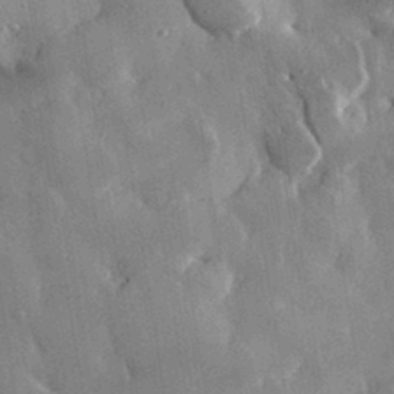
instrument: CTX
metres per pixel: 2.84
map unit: eHh
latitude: 30.4790
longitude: -79.9339
